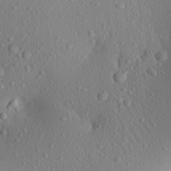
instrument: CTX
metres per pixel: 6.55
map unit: Aa
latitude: 21.9150
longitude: -145.5371
